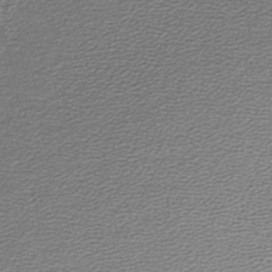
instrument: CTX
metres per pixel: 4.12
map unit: lHb
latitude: -43.7666
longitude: 62.1983
